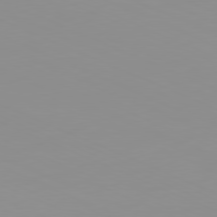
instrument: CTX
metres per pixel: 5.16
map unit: Ap
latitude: -81.5021
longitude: -60.9702
